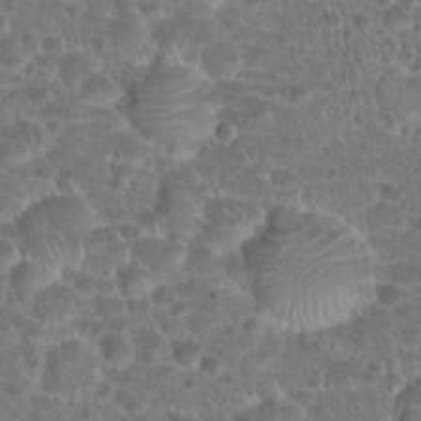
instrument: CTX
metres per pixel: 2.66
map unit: Hto
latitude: 19.1214
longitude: -40.8757
